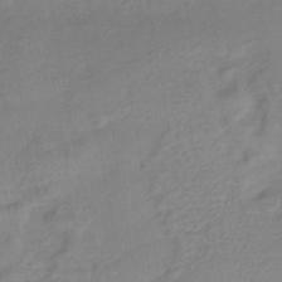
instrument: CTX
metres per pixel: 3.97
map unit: eHb
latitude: -43.1053
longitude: 84.9730
